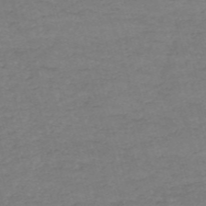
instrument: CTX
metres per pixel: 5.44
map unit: HNb
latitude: -54.0850
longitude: -37.2348
